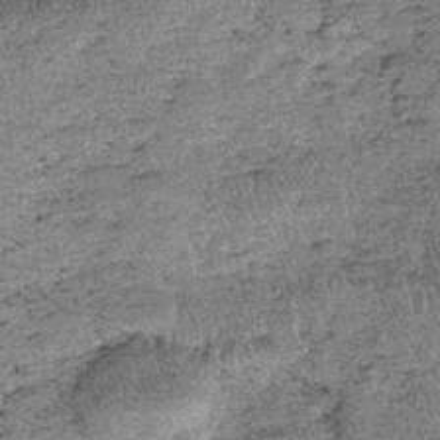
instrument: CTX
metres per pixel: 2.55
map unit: lHb
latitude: -39.8611
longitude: 67.0865
